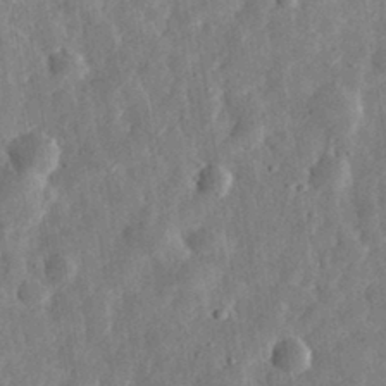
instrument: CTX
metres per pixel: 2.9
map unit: eHh
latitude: 32.0255
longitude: -75.1970
